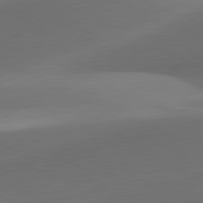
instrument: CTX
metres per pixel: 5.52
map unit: lApd
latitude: 81.5371
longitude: 130.3117
